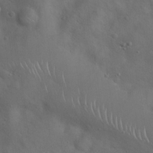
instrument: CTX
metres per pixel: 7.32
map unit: Hto
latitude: 18.0822
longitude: -53.1025
